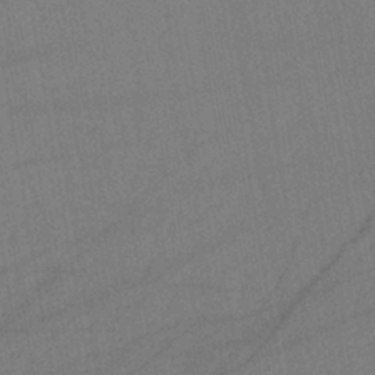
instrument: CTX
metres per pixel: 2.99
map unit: lHb
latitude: -42.1227
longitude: 67.8611
